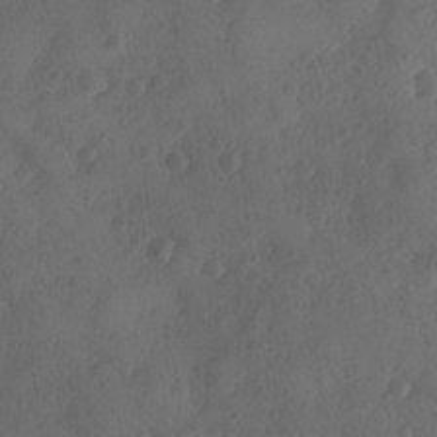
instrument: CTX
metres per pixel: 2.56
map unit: Ave
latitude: -9.8611
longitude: -118.3278
